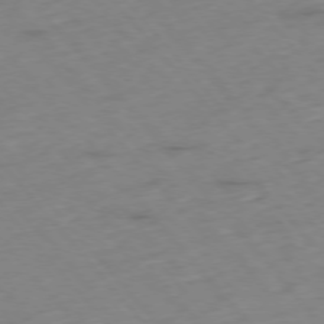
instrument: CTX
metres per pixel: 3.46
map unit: Hpe
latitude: -76.2550
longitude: -18.0633
